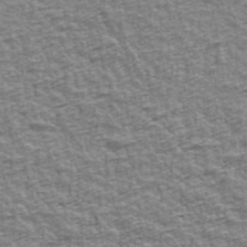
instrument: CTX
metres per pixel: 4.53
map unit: Ave
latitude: 42.4034
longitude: -112.2144
